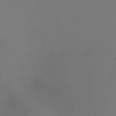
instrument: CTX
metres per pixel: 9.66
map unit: Ht
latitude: 1.3859
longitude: -21.7072
